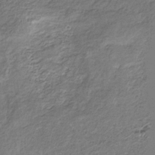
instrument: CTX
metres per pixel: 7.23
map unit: eHb
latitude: -30.5573
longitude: 69.6532
